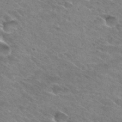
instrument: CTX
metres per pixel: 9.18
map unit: Hto
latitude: 31.8584
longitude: -46.1200
